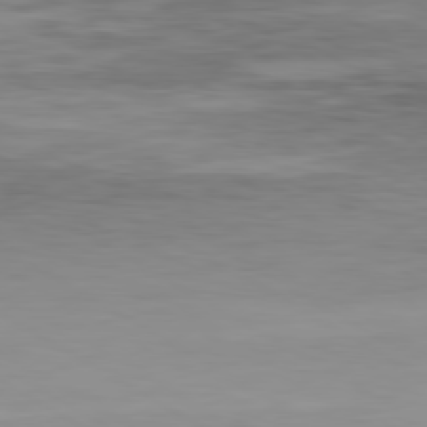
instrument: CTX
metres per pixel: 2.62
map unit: Hpe
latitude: -80.5196
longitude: 18.3684
